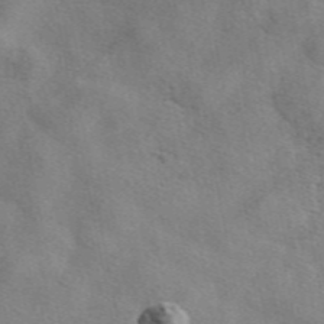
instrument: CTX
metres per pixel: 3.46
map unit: eAb
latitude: 47.8395
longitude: 123.0487
